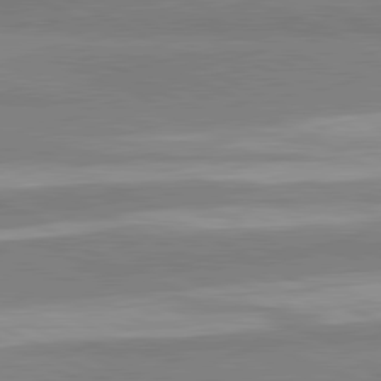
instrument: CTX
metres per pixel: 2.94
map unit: lApd
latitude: 81.2159
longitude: -179.5938
